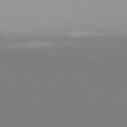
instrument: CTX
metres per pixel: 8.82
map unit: Hpe
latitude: 77.3481
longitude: -136.7624
